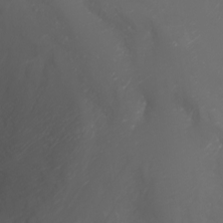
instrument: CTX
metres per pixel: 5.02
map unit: Nhu
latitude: -5.8800
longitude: -79.1781
